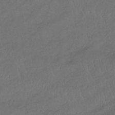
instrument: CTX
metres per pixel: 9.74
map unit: lHb
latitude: -39.2376
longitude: 71.1053
